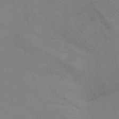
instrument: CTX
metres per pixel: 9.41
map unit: Ht
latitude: -8.6896
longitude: -32.8002
